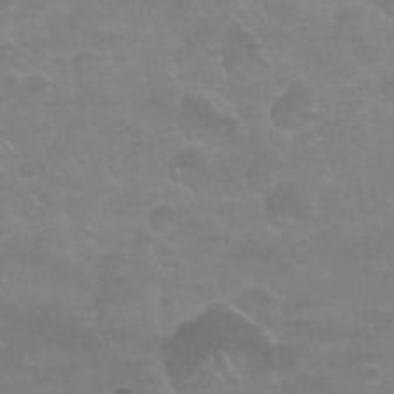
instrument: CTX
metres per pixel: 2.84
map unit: Nhu
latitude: 25.2914
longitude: -52.9514
